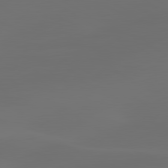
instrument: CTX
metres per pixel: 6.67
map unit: lApd
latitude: 80.5357
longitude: -85.1403
